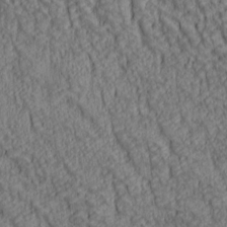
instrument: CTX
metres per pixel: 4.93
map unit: lAa
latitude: 6.9136
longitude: -116.1011
